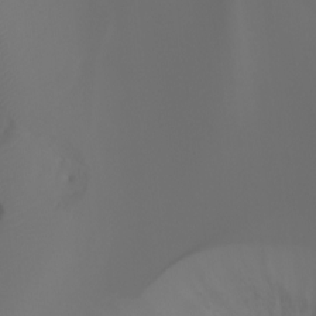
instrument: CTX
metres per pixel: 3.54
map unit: Aa
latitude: -6.7841
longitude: -72.5924
